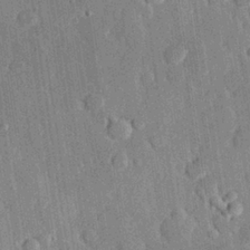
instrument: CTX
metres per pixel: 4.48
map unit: eHh
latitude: 28.7435
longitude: -80.6301
